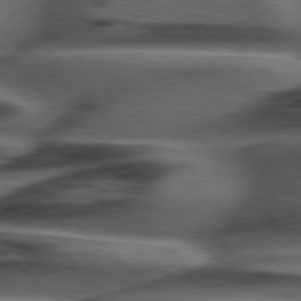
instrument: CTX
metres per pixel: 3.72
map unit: Hpe
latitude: 77.9339
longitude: -155.9150
